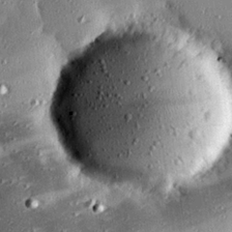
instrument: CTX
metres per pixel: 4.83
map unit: eHh
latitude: 23.9717
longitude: -89.8206
